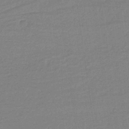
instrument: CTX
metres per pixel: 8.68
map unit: HNb
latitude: -37.0864
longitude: 56.5951
